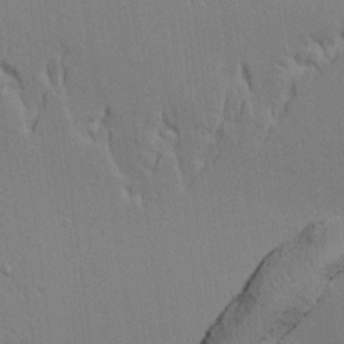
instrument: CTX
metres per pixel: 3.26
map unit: lAvf
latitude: 14.7813
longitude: -126.9892
